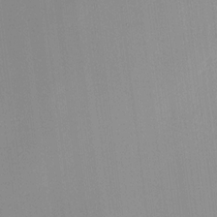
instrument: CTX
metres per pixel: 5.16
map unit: HNhu
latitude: 10.5357
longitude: 22.5196
